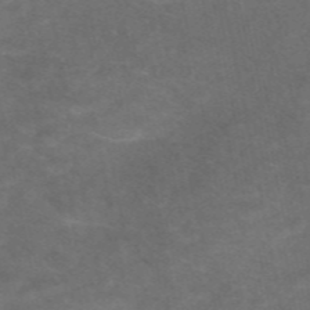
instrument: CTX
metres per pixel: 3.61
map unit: eAb
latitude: 48.6679
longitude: 118.5385
